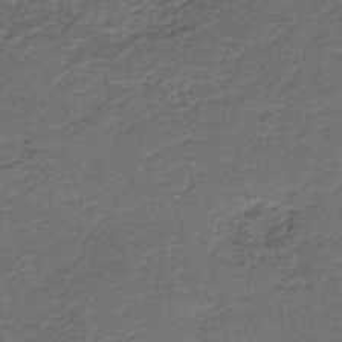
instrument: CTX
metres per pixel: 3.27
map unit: HNb
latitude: -43.7855
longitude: 50.5952
